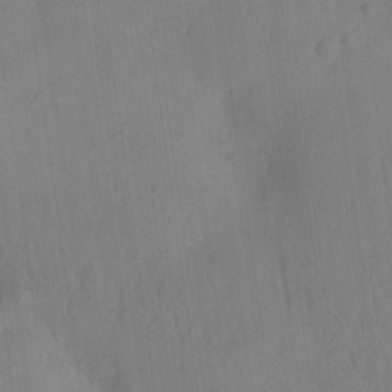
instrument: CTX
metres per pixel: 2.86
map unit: Ave
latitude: 21.5182
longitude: -138.0822
